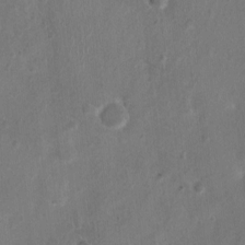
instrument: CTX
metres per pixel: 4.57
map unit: Nhu
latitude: 1.1025
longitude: -15.1593
